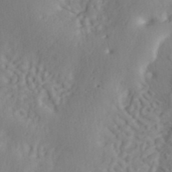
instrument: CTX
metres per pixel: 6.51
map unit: ANa
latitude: 40.8946
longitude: 53.2376
